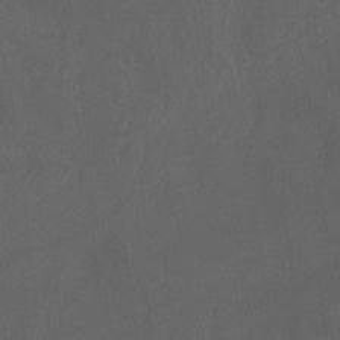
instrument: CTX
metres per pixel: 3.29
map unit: Nhu
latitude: -14.4251
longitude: -58.0633
